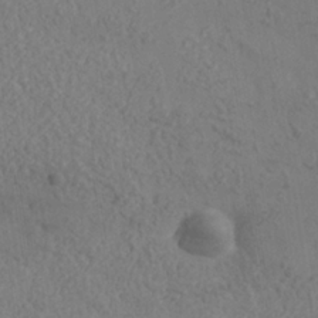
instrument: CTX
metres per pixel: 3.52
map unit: Nhe
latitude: -37.0108
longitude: 139.2754
